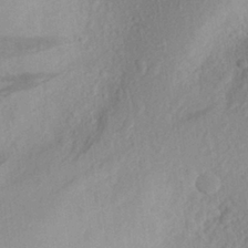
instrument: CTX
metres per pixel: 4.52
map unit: Aa
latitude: 26.2334
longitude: -146.3657
